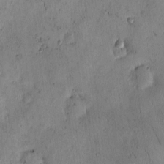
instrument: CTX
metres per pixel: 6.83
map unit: eHh
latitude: -0.2929
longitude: 19.0864
